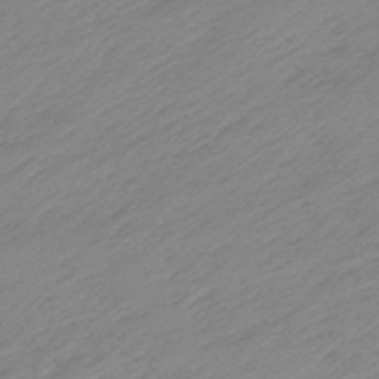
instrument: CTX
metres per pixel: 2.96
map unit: eHb
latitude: -48.1417
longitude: 85.1431
